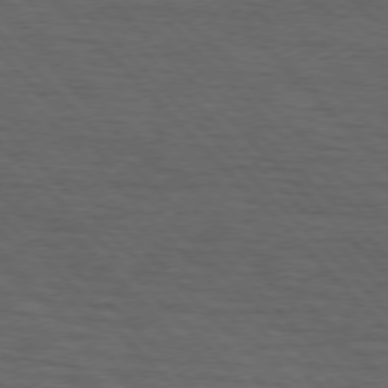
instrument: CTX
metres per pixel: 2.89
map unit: lApd
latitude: 75.4049
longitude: -82.7246
